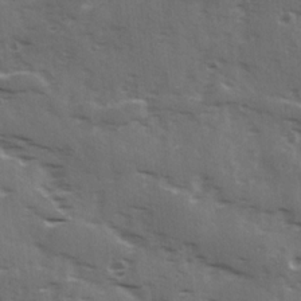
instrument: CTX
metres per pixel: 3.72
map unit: Ave
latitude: 18.8191
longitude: -130.8191
